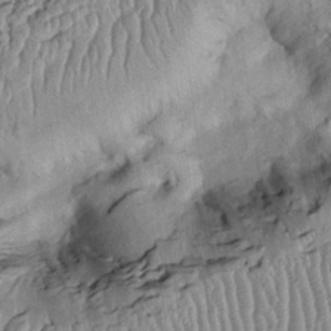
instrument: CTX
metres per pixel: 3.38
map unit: Htu
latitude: -5.9178
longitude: 154.8786
